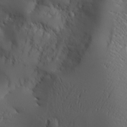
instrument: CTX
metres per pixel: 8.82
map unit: Aa
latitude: 24.3656
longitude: -126.8380
